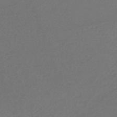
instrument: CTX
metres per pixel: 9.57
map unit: lHb
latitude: -47.7477
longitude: 65.8989
